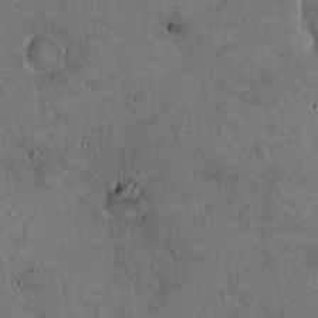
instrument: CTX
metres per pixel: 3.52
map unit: Hto
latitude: 16.5924
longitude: -59.2915
